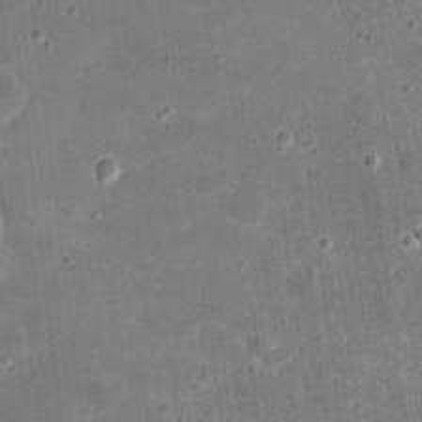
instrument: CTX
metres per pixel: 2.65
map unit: eHh
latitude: 21.1970
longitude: -63.5749
